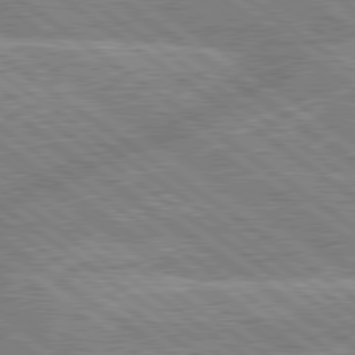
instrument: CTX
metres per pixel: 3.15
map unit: lApd
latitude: 79.4805
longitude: -156.9324
